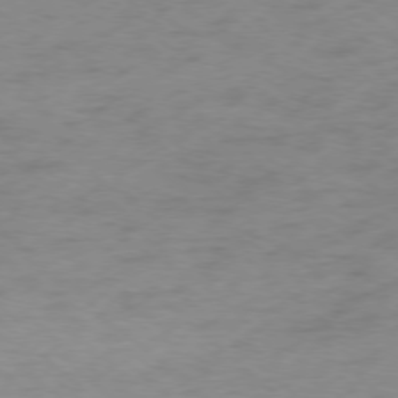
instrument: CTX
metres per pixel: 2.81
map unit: Ap
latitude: -77.8422
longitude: -78.4601
